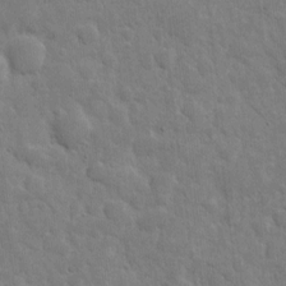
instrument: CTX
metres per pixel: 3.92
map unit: eHh
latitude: 5.7639
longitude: -70.7435
